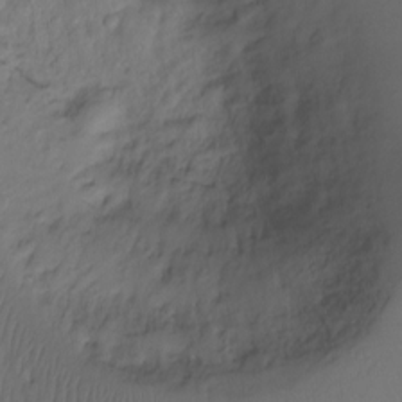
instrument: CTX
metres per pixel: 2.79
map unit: Ht
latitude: -6.3306
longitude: -34.3278
